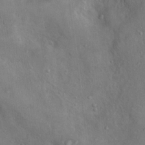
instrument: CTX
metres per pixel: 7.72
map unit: Nhu
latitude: 12.6491
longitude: -27.1592
